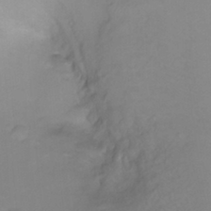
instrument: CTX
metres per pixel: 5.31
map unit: Ht
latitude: 6.0633
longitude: -29.7827
